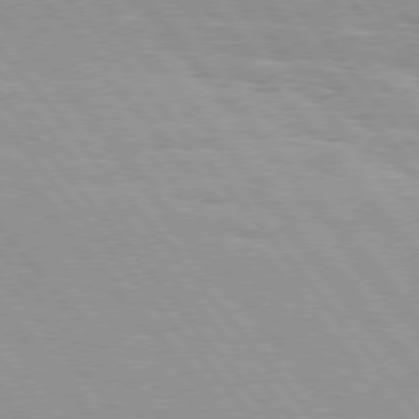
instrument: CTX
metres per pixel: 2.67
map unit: Hpe
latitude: 76.1577
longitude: -153.1026
